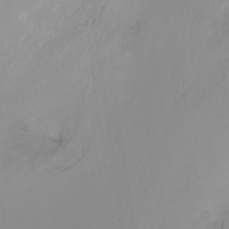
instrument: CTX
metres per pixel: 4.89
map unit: Ht
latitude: -6.6140
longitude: -26.3467
